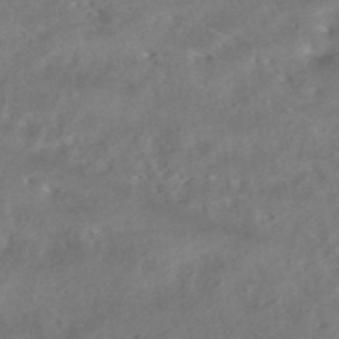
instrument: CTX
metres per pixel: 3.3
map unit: HNhu
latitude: -42.3117
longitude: 102.9920
